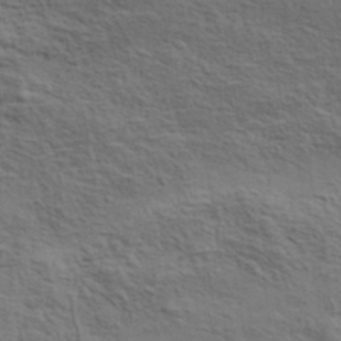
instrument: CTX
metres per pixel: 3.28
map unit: lHvf
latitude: 38.4412
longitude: -89.3104
